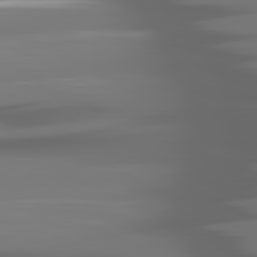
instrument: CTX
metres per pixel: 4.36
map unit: lApd
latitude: 81.2348
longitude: -140.7624
